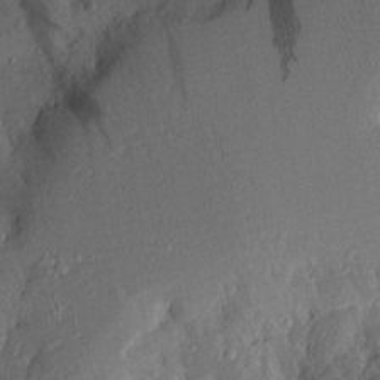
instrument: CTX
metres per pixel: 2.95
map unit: Aa
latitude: 15.1215
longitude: -142.5924
